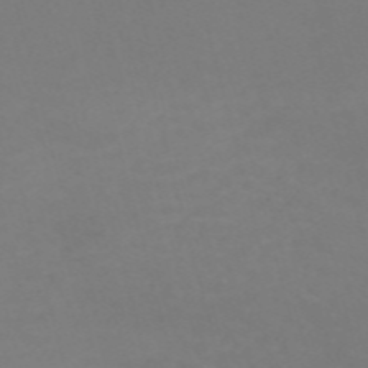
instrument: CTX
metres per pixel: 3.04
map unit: Nve
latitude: -58.4440
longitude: 60.1984
